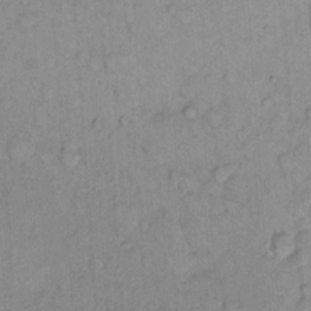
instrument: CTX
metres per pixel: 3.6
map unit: Hto
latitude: 10.4979
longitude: -61.8016
